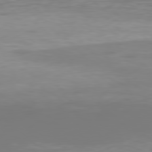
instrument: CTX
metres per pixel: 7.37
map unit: Hpe
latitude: 77.6882
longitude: -135.0647
